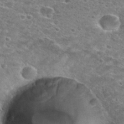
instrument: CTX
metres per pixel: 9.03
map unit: Hto
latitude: 28.1767
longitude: -46.5924
